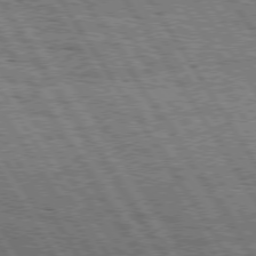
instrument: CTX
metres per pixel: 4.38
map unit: Hpe
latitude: 75.4238
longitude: -154.8758
